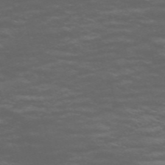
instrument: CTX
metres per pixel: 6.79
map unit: Nve
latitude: -58.7463
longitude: 56.0661
